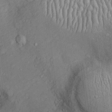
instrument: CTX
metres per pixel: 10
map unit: Htu
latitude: -5.6155
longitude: 158.2362
